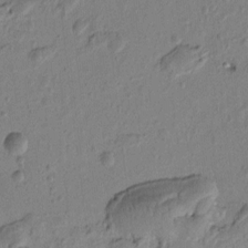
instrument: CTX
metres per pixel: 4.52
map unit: Htu
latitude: 0.9324
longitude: -175.7072
